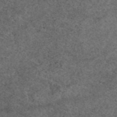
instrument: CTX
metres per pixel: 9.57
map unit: eAb
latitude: 48.5735
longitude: 106.7086
